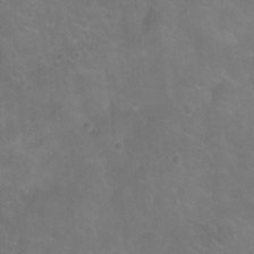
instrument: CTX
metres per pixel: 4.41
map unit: Ht
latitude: -5.8611
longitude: -19.2159
